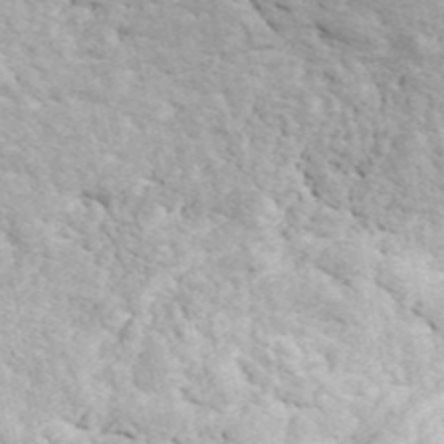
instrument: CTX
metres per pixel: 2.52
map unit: ANa
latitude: 44.5357
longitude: 47.1620
